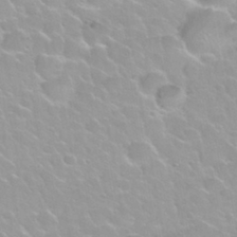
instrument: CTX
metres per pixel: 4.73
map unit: Nhu
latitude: 30.3279
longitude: -54.8758
